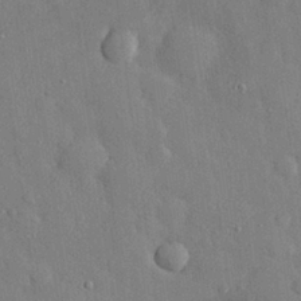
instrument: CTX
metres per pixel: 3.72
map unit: eHh
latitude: 28.4223
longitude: -78.7058
